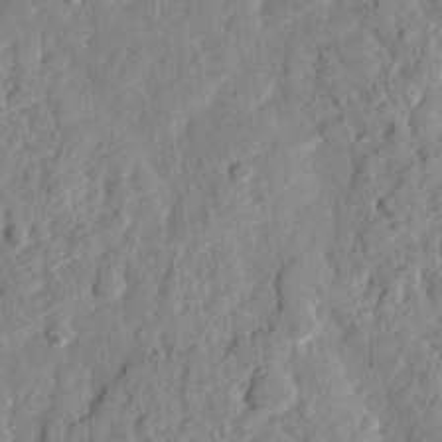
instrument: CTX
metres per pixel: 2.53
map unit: eHh
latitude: 27.8017
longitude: -77.2159
